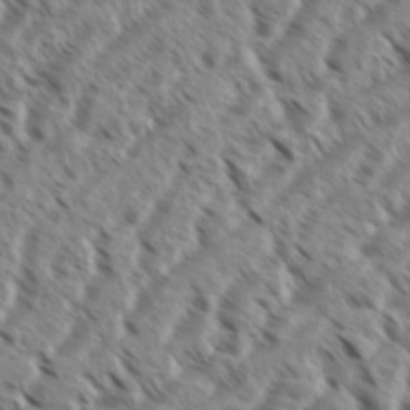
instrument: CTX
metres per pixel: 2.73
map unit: eHh
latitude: 36.0444
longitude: -138.5924
